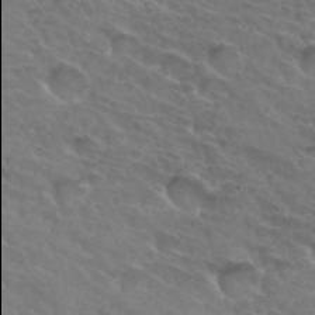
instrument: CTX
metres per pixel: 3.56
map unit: Hto
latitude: 32.3278
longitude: -45.9906
